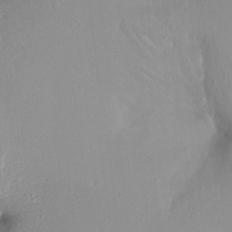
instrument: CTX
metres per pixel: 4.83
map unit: Ht
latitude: -13.4455
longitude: -43.7261
